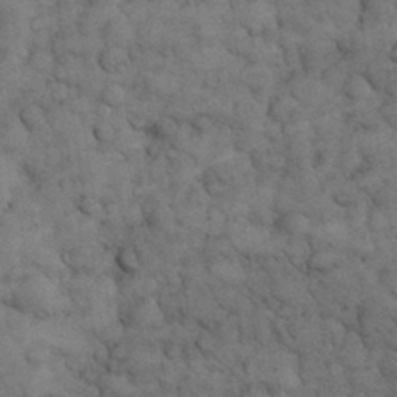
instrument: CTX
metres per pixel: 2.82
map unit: eHh
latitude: 32.8191
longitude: -68.0633
